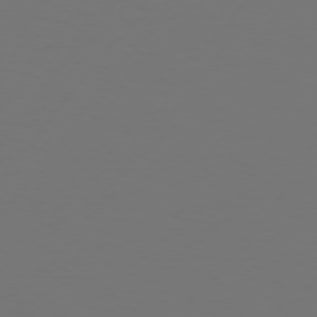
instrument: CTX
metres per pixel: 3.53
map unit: Hpe
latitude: 75.5182
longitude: -129.9906
